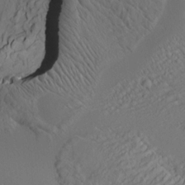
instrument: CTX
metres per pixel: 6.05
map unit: HNhu
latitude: 10.3656
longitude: 23.6911
